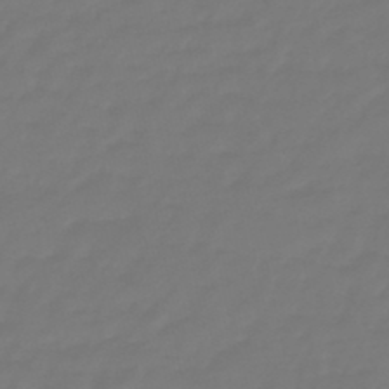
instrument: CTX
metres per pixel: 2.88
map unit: eHb
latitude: -46.6707
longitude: 81.3132
